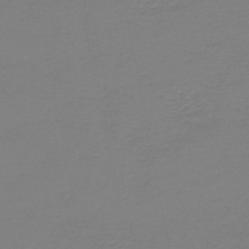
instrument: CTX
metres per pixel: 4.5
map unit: HNb
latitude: -46.0472
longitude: 54.4629
